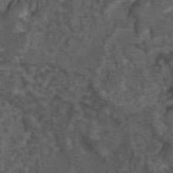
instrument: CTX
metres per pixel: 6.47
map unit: eAb
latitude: 43.8394
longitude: 106.5196
